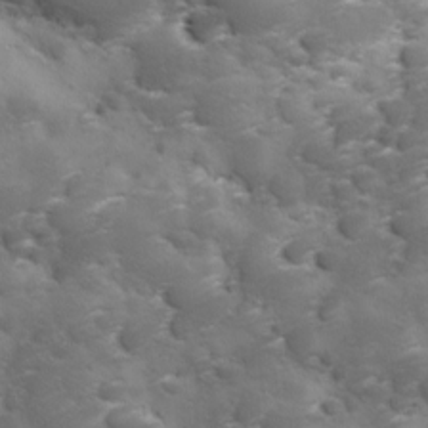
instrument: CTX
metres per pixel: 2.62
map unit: Ave
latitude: 11.0459
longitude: -106.1767
